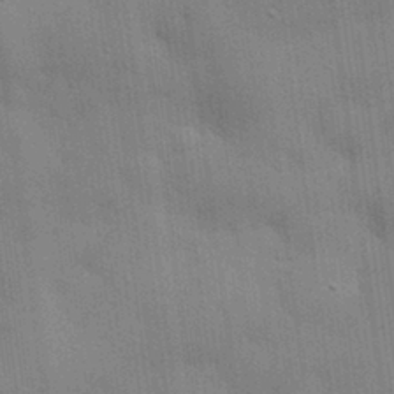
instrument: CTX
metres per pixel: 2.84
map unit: eHh
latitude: 28.8380
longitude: -82.8002
